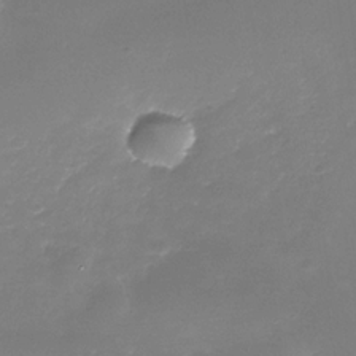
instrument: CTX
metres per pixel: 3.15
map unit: Nhe
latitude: -35.3699
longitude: -87.2348
